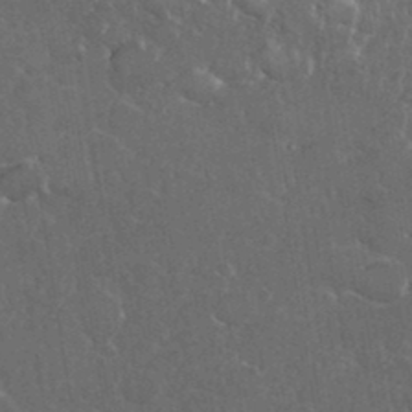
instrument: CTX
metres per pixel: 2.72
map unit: eHh
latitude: 36.7246
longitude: -61.7638
